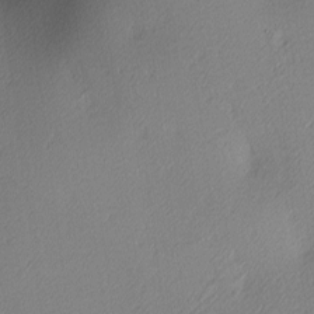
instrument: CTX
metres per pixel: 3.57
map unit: lAa
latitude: 3.4993
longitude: -116.1200
